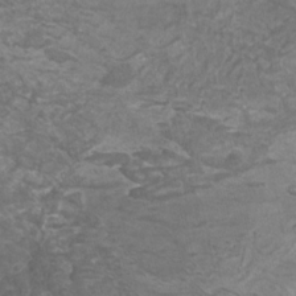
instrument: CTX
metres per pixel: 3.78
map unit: Nhu
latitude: -9.5210
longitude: -76.4223
